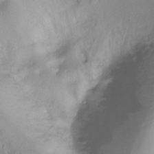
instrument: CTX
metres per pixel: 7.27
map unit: Ht
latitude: -16.4440
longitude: -44.6490
